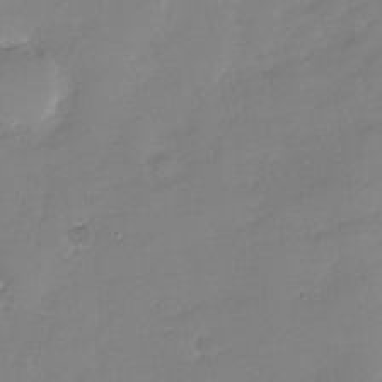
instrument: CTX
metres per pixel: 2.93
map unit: Nhu
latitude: -28.0472
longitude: -62.1956
